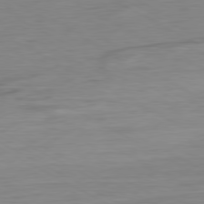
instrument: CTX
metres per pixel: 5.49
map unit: Ap
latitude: -80.5574
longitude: -78.0255
